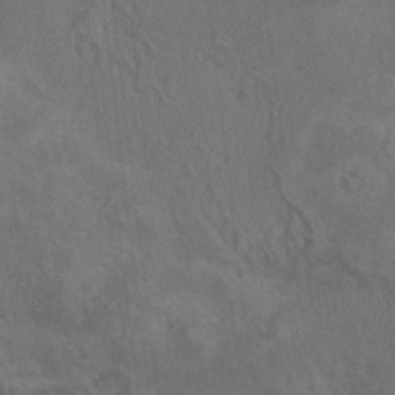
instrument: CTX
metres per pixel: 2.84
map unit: HNhu
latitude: 4.1011
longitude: 4.6707
